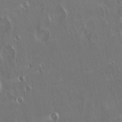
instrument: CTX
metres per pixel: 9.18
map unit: Hto
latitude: 18.3467
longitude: -57.3859
